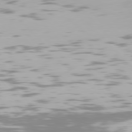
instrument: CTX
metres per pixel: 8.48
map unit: Hpe
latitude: 76.4601
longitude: -133.6127
